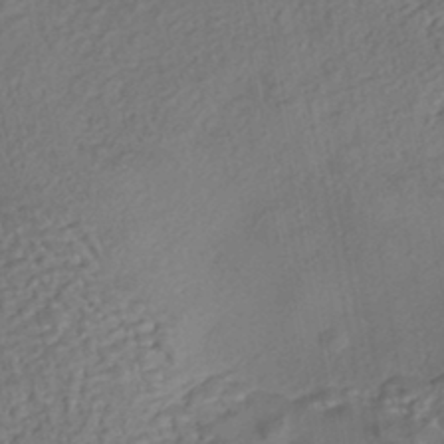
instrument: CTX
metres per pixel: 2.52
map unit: eHh
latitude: -43.1998
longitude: 120.8219
